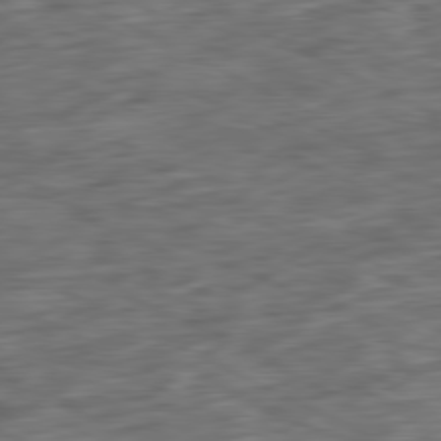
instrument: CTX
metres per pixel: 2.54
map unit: Ap
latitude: -81.0487
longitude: -72.7247
